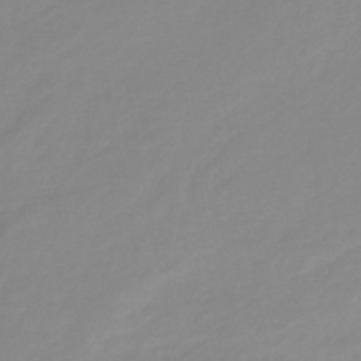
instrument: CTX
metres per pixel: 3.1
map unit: eHb
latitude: -45.1242
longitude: 85.6721
